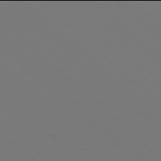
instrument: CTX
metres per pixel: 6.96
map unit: Hpe
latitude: 77.9906
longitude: -170.3278
